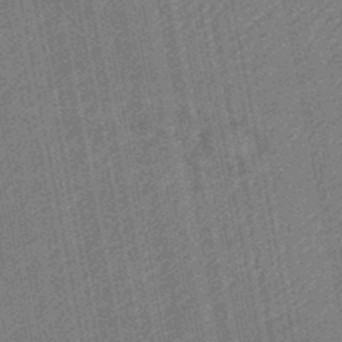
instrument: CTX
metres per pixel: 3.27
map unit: lHb
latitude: -46.2928
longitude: 68.5951
